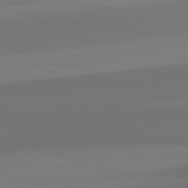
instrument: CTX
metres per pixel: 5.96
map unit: lApd
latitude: 82.4790
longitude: 154.6708
